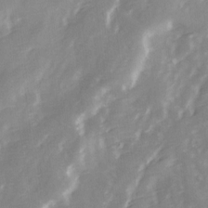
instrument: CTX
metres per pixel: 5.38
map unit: Ave
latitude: 13.5938
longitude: -103.4804
